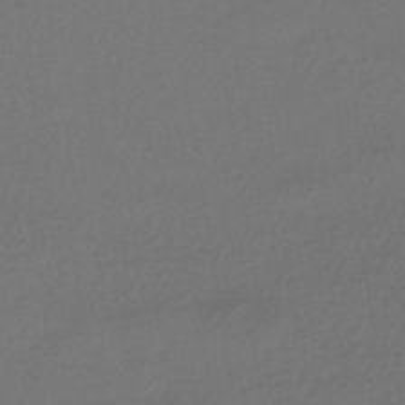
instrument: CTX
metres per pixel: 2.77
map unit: HNhu
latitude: -42.7085
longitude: 95.8422
